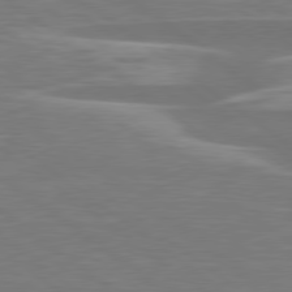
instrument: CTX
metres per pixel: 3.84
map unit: lApd
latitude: 79.0648
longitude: -94.3090
